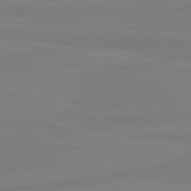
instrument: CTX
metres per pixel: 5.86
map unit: lApd
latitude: 81.5749
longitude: -178.2334
